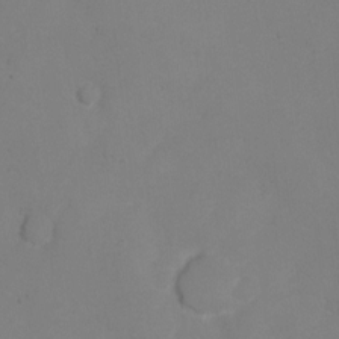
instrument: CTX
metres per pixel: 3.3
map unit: Ht
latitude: 2.0633
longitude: -35.5371
